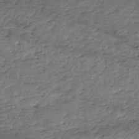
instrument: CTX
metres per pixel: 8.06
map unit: eHh
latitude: -51.4643
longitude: -24.1011
